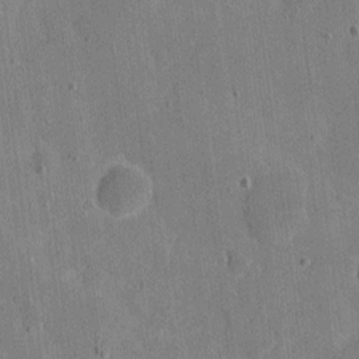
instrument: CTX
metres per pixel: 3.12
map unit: eHh
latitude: 5.3104
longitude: -67.0836
